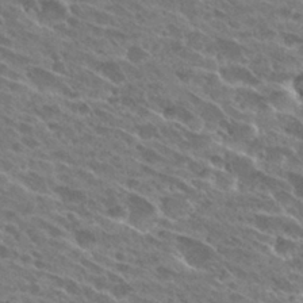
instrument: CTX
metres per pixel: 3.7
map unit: Hto
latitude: 27.7261
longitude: -42.2523
